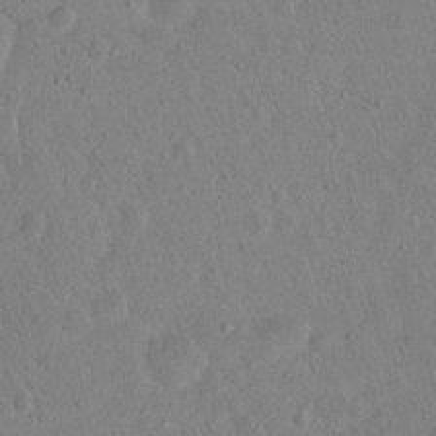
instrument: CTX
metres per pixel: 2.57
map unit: Nhu
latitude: 14.6302
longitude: -29.1970
